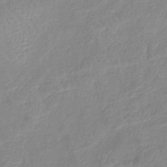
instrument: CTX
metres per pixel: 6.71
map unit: lHb
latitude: -41.9367
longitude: 77.5210
